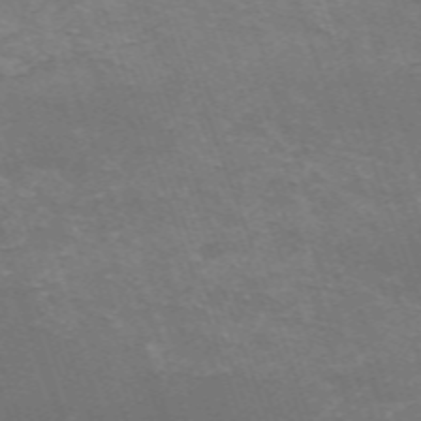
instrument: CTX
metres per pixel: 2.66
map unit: HNb
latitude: -54.2929
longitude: -36.4223
